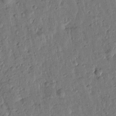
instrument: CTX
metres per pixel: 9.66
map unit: Htu
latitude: 0.4034
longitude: -179.4427
